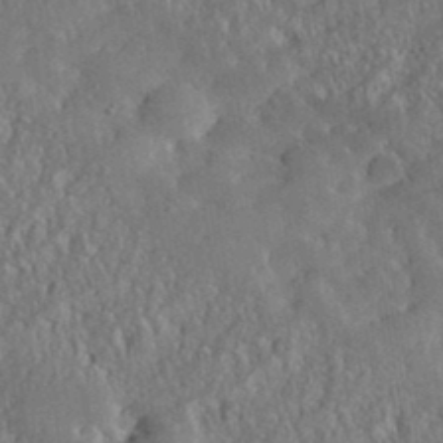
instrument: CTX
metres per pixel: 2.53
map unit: eHh
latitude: 36.4034
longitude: -133.0270
